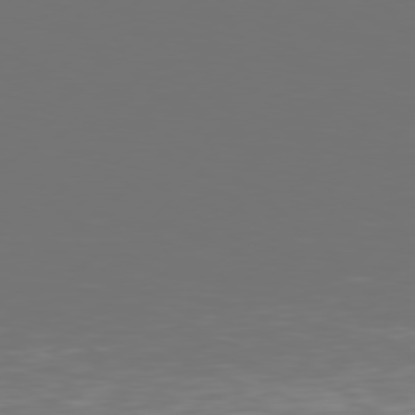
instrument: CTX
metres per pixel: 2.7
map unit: Hpe
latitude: 77.0836
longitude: -139.2537
